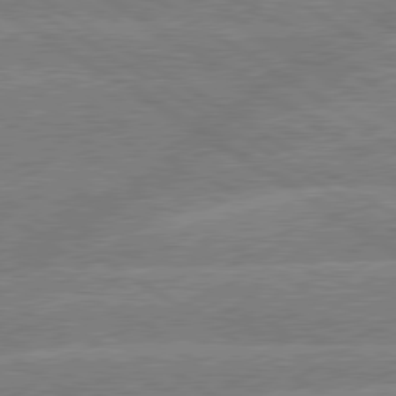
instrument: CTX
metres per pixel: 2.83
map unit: lApd
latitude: 79.4049
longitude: -133.3104
